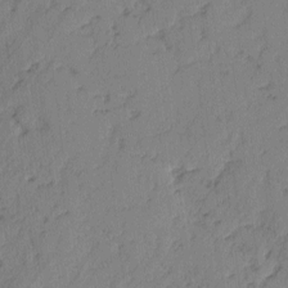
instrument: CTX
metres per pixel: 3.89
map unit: lAvf
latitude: -2.5195
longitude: -105.2537
